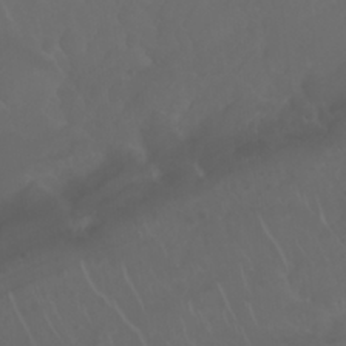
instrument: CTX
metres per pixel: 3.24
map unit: Nhu
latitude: 23.4237
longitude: -64.8758
